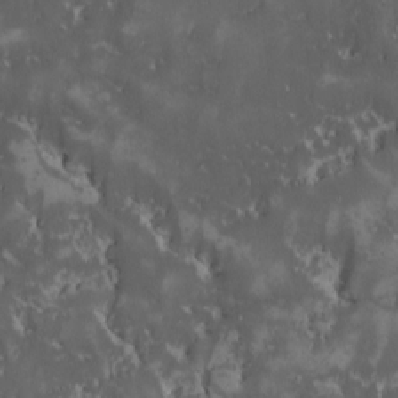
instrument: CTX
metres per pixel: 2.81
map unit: Ave
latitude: -9.6344
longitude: -116.6302
